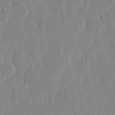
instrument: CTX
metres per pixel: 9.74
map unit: lHvf
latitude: 18.4034
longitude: -114.9891
